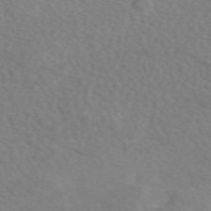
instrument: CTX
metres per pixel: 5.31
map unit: eAb
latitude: 49.0458
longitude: 117.5966
